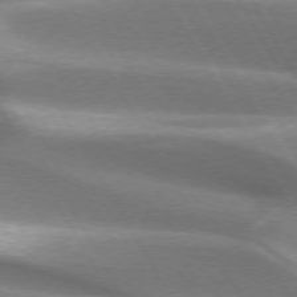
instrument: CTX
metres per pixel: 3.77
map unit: lApd
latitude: 73.4805
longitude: -51.1214
